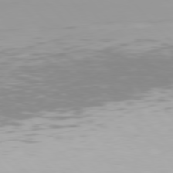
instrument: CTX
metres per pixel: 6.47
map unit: Hpe
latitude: 77.4048
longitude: -172.0444
